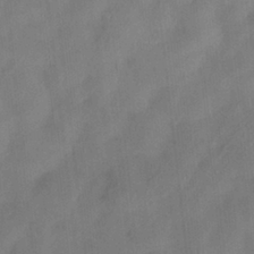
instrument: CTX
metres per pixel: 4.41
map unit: HNhu
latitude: 0.1766
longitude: -4.5546
